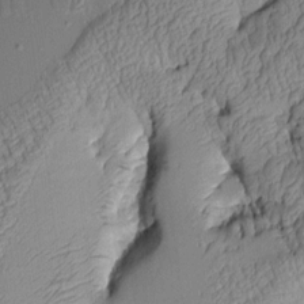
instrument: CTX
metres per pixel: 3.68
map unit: Aa
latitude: 7.3104
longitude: -128.7435
